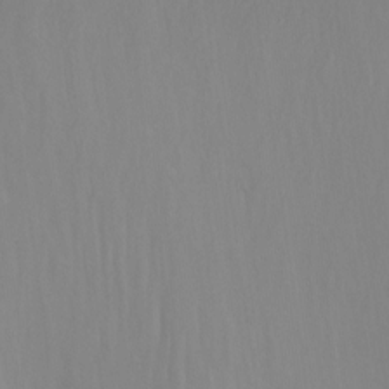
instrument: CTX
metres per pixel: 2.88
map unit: Nhu
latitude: -12.0661
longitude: -67.9150
